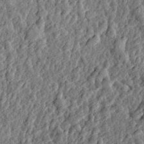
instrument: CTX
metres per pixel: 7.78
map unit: eHh
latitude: 27.2159
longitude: -77.7638
